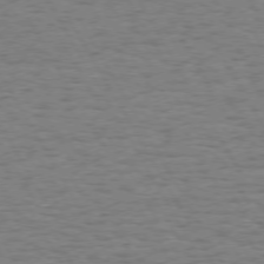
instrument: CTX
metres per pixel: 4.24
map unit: Hpe
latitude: 72.5168
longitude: -123.0081
